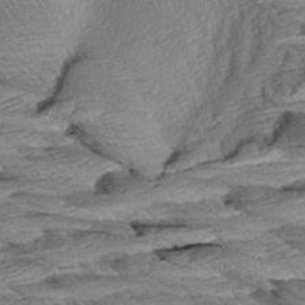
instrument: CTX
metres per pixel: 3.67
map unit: Aa
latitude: 8.4601
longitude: -133.7072
